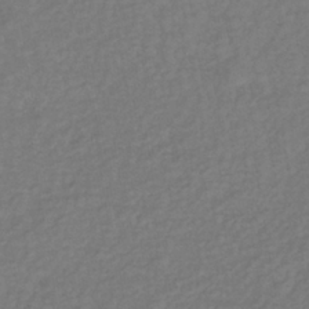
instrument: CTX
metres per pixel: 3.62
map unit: lHb
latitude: -38.6897
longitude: 70.7085
